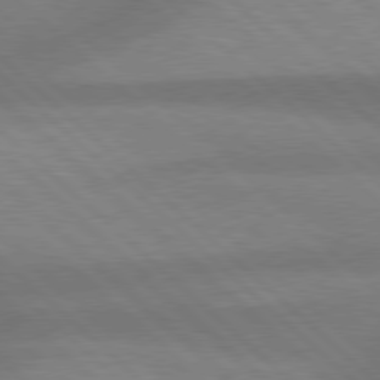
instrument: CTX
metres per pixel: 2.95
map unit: Hpe
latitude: 77.8961
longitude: -156.7813
